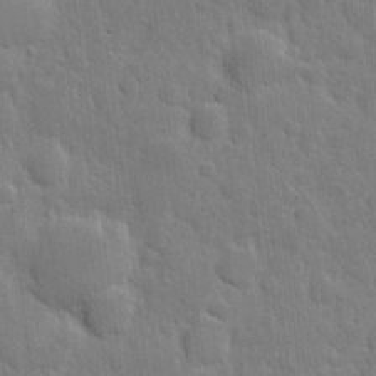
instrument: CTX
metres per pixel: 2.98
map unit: eHh
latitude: 5.7450
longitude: -70.7624
